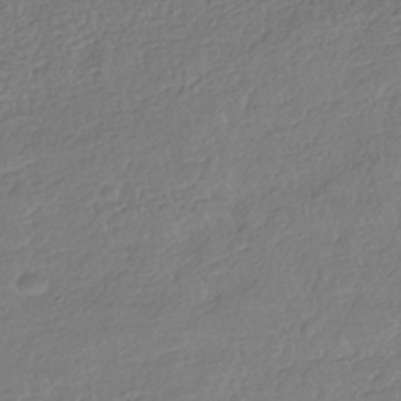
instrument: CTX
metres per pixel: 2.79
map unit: HNhu
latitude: -41.5399
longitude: 98.2172
